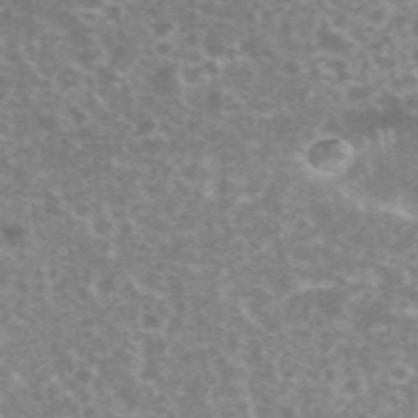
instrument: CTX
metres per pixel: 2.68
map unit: eHh
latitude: 35.6882
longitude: -59.7639
